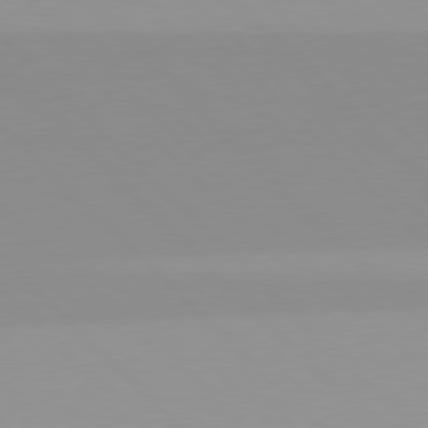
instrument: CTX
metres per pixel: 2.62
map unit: Hpe
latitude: 77.6316
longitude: -164.0255
